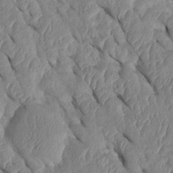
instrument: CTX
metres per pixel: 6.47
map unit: Htu
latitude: 1.9906
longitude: 147.8233
